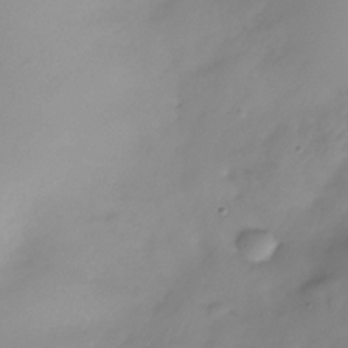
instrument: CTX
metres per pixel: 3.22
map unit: Nhe
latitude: -37.1809
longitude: -112.3467
